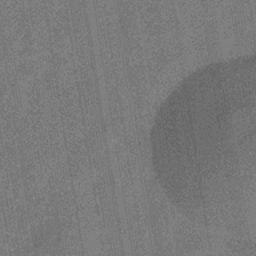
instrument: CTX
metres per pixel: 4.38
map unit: eHb
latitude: -35.3888
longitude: 80.6708
